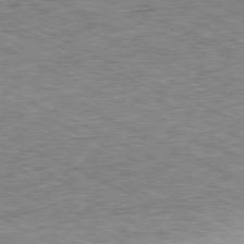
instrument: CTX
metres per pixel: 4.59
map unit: Hpe
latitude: -81.5588
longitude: 9.9745
